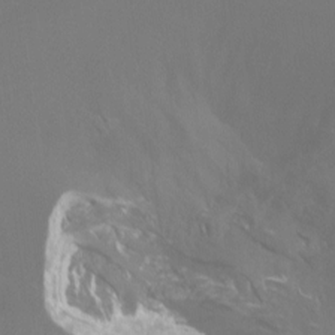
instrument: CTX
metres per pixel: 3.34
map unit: Htu
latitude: -13.8234
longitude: -44.7435
